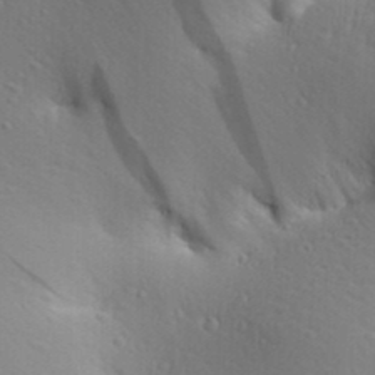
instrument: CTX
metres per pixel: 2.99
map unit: Aa
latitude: 29.1781
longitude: -138.9136
